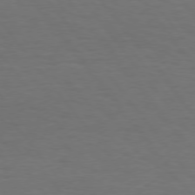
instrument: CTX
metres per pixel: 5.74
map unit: Hpe
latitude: 74.9136
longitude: -131.4616
